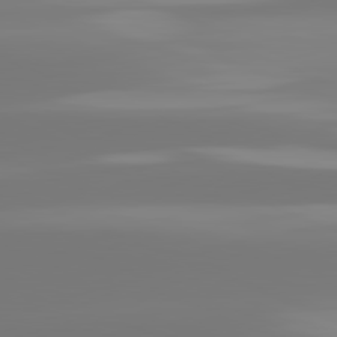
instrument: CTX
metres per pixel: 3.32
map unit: lApd
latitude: 81.7639
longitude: -150.9324
